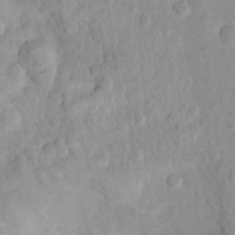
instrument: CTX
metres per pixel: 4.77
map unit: Nhu
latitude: 7.8016
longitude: -22.2522
